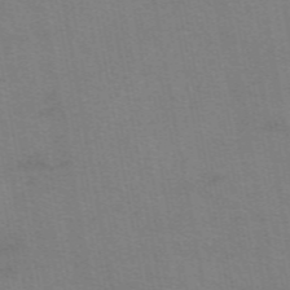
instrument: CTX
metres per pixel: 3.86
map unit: eAb
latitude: 50.3656
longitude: 105.2754
